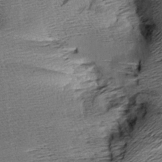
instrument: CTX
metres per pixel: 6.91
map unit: Aa
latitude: 8.0633
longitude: -141.0080
